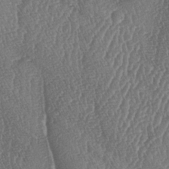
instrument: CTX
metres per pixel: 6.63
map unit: lAa
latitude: -6.2928
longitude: -129.9906
